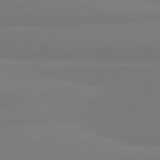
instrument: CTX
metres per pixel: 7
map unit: lApd
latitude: 81.8583
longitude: 177.6155
